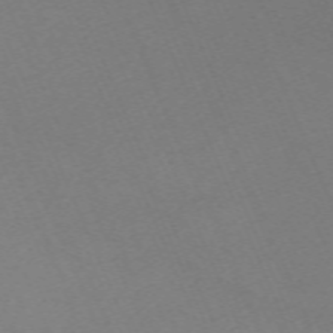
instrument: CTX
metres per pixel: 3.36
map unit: Nhu
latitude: -68.1416
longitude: 38.6519
